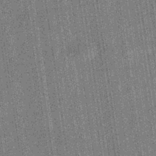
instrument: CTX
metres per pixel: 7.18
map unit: eHb
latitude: -40.2550
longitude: 82.5196
